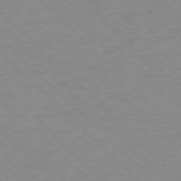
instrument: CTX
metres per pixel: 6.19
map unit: Ap
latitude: -77.3888
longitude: -85.4993
